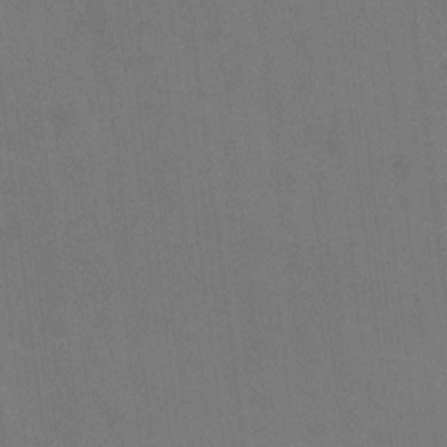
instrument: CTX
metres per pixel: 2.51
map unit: Hto
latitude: -0.5385
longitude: -33.4804
